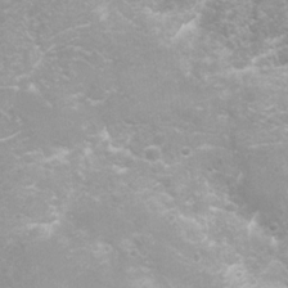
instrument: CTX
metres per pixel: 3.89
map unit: Nhu
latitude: 7.3671
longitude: -20.7057
